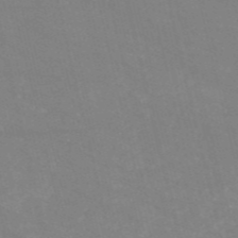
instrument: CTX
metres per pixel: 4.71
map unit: HNb
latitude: -54.8597
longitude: -37.5182
